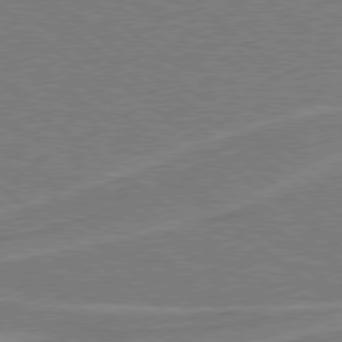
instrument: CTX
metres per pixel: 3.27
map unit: Hpe
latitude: 78.4601
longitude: -153.5938
